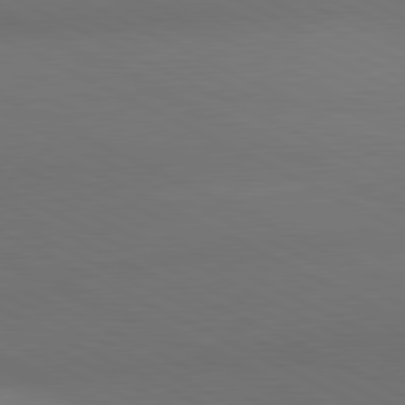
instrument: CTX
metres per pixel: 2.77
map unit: lApd
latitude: 81.0647
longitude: 138.2551
